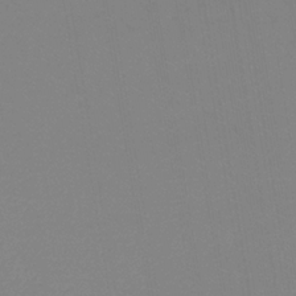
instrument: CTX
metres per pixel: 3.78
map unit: lHb
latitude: -33.4644
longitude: 67.2565
